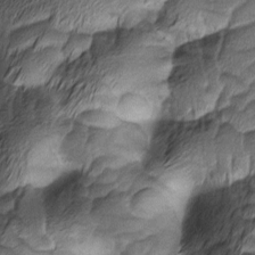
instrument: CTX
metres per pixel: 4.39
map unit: Ave
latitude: -8.5574
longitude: -123.0081
